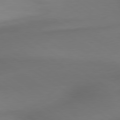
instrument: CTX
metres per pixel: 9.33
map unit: lApd
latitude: 79.6316
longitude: -174.6113
